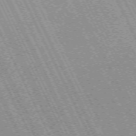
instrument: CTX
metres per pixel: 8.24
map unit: Hpe
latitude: -71.0487
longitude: 14.0094
